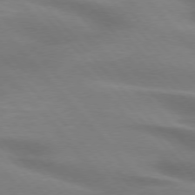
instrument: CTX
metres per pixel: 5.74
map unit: lApd
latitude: 75.2348
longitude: -60.7057
